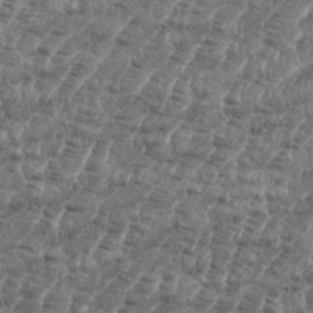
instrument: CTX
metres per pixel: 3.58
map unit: eHh
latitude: 35.7260
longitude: -136.2712
